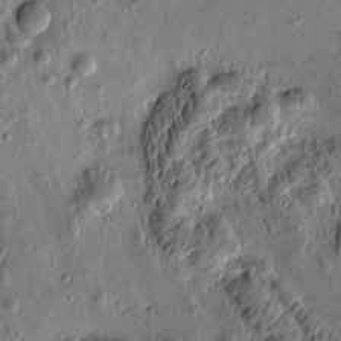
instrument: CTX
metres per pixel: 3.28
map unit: eHh
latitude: -1.1243
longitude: 15.6155
